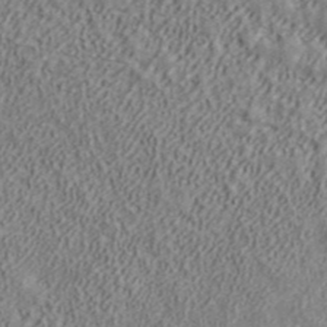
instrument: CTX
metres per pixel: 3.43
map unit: ANa
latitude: 40.8757
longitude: 20.1039
